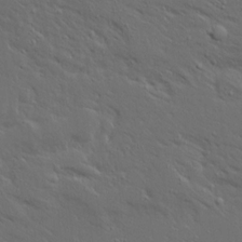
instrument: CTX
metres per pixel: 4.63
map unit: Ave
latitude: 15.2537
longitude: -139.3104
